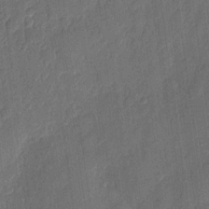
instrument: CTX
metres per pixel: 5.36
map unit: eHh
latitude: 6.2711
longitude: -74.0633
